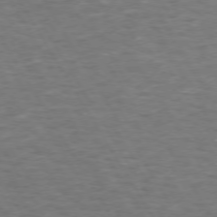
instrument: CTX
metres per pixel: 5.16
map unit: Hpe
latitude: 72.4979
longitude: -124.2900
